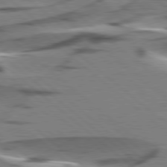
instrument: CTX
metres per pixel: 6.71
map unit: lApd
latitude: 78.4790
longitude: -49.8205
